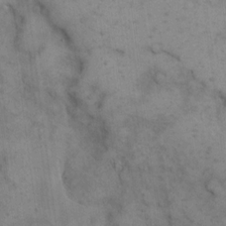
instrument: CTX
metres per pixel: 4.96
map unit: eHh
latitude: 15.5560
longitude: -66.9702
